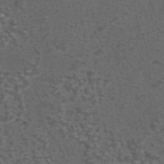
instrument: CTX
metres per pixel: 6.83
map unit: eAb
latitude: 43.9150
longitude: 105.2187
